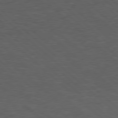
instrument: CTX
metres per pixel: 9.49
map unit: Hpe
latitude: 78.2334
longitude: -153.7450
